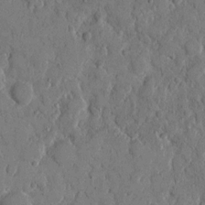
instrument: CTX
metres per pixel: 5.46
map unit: eHh
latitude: 9.4238
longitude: -67.3292
